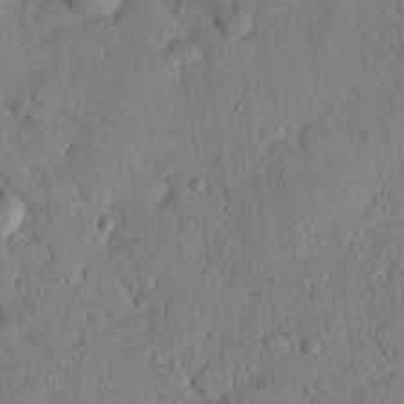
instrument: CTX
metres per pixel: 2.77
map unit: Nhu
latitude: 20.8758
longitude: -78.6869
